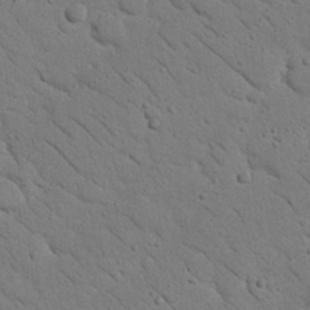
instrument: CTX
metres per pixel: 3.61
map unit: Nhu
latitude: 22.9325
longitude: -74.9136
